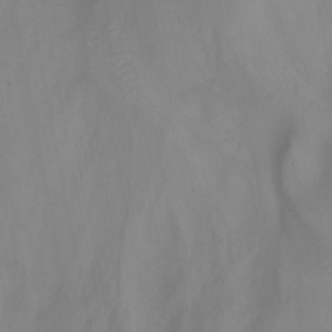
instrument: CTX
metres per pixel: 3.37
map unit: Nhu
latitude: -13.6344
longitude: -61.3670
